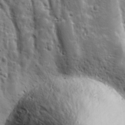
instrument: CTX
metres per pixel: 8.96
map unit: Ave
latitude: 11.0270
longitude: -104.8758
